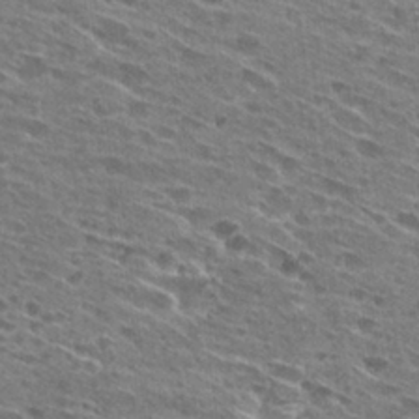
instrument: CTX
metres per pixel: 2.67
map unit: Hto
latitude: 27.9906
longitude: -45.6127
